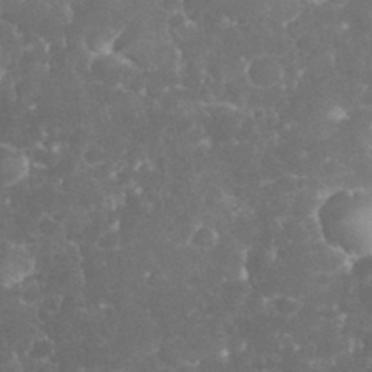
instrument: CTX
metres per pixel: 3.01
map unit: eHh
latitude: 32.2711
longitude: -63.7639
